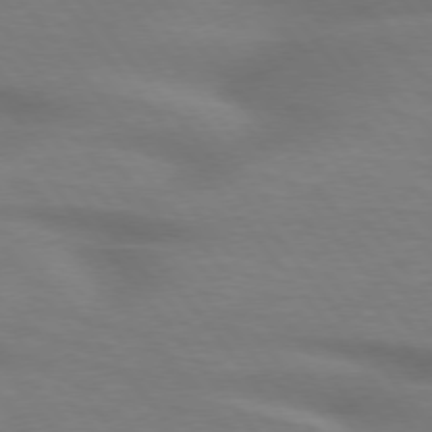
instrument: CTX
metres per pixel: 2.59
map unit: lApd
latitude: 75.4804
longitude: -60.2900
